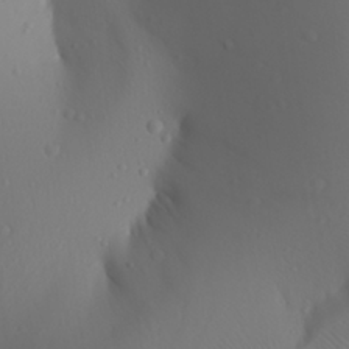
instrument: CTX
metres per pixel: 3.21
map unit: Aa
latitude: 27.7261
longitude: -147.0648
